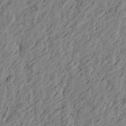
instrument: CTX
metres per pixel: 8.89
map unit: Htu
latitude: -2.7085
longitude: -179.2915
